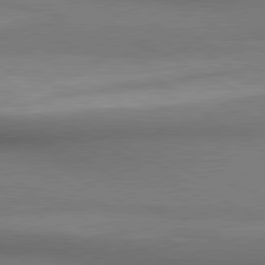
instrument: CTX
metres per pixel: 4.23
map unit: lApd
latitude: 80.4979
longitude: 136.0472
